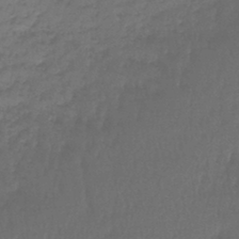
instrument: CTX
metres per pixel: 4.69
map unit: lHb
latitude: -43.5777
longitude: 59.0108
